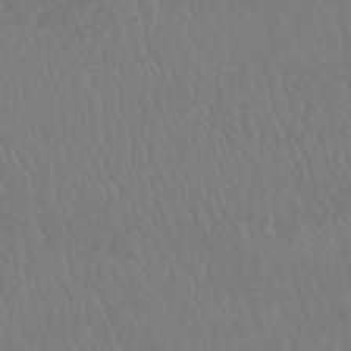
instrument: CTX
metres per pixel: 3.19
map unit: HNhu
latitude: -48.8219
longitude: 101.3320
